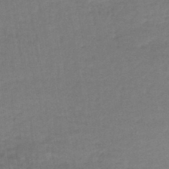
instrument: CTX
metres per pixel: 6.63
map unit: lHb
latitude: -43.7855
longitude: 58.2739
